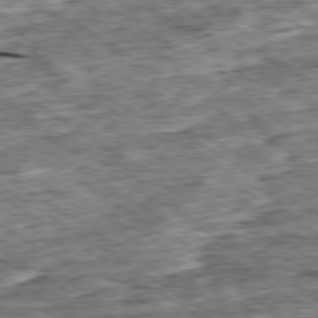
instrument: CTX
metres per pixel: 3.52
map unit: Ap
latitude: -79.7288
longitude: -84.7624
